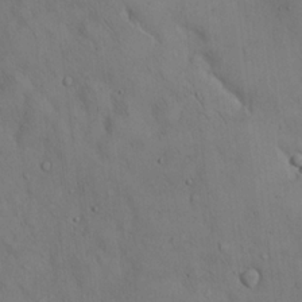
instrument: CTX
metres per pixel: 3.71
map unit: Hto
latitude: 14.4979
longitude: -59.9339
